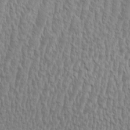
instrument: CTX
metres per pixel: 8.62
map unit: Aa
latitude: 9.0836
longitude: -130.2712
